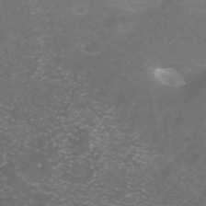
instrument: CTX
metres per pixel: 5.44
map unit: ANa
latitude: 44.1578
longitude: 25.0297
